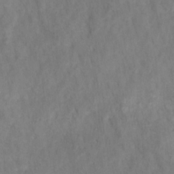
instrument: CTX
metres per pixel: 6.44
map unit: HNhu
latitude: -28.1984
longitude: 72.9353
